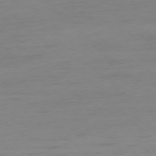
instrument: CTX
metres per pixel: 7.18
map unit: Ap
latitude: -77.5966
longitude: -70.5735
